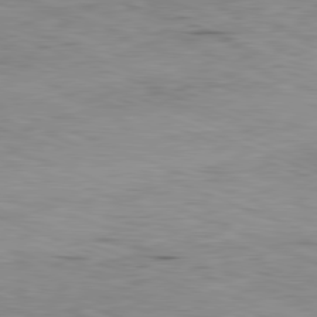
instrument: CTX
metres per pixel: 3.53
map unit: Ap
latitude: -81.8423
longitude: -69.7828
